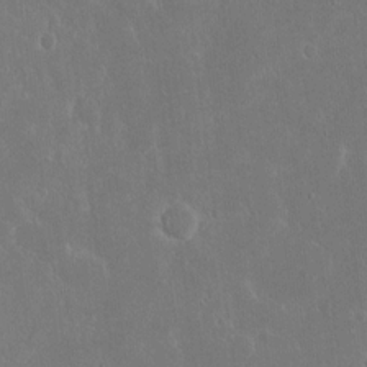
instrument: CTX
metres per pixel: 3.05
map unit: eHh
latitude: 15.8773
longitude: -71.8016
